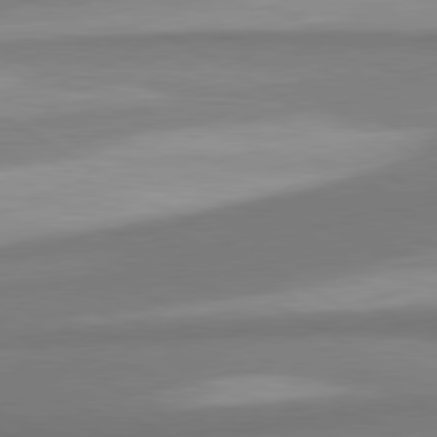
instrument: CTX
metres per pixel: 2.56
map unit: lApd
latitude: 80.3089
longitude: 177.4077
